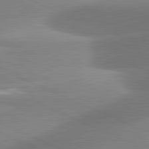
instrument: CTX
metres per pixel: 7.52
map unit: lApd
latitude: 81.4615
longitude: -159.9339
